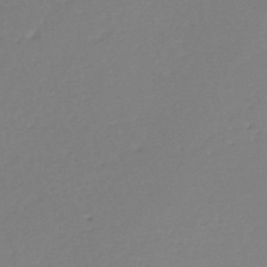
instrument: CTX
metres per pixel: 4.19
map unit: eHh
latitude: -45.2376
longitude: -28.8758
